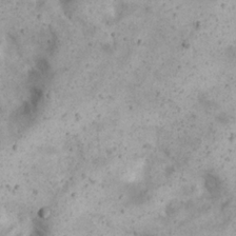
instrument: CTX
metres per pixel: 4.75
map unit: eHh
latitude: 22.7624
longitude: -68.1011
